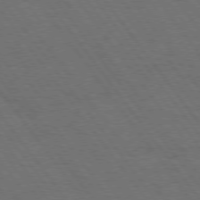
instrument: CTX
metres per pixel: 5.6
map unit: Hpe
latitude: 75.1592
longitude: -137.4049
